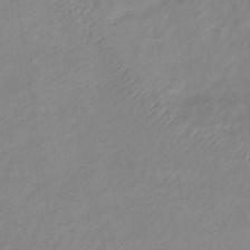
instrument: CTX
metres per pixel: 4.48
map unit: lHb
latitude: -34.0094
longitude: 64.3118
